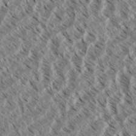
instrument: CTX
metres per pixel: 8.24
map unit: eHh
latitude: 34.7624
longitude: -139.3104
